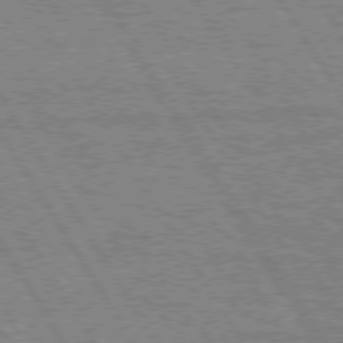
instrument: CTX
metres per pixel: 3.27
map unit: Hpe
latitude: 75.1214
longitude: -154.8191
